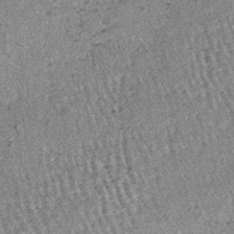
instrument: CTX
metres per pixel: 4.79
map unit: lHb
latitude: -38.6140
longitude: 67.0865
